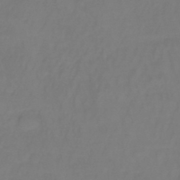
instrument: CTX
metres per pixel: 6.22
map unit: lHb
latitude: -38.0283
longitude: 61.7667
